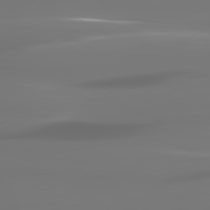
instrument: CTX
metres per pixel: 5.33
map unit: lApd
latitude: 81.8961
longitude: -145.9717
